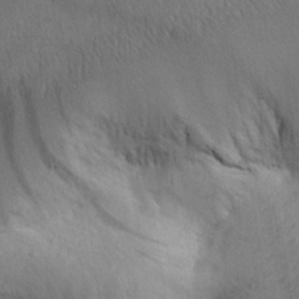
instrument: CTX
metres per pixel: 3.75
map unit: Aa
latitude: 28.8380
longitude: -144.9325
